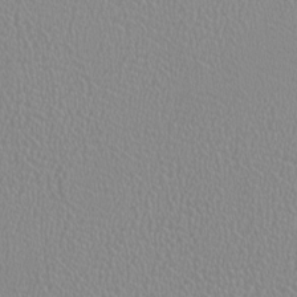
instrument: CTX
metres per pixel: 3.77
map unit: HNhu
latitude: -0.5385
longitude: -0.8191
